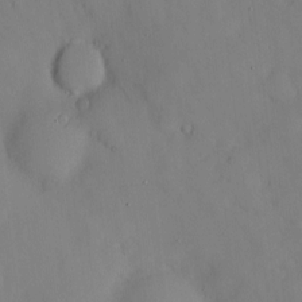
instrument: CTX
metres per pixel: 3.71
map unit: Hve
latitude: -9.7100
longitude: 175.9367
